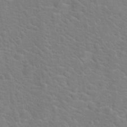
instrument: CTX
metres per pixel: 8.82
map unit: Hto
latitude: 19.6882
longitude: -44.2333
